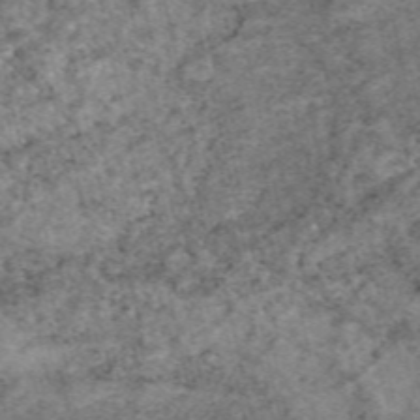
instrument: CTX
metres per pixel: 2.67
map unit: eAb
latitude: 48.5735
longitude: 121.6722
